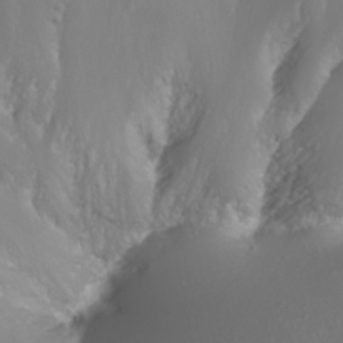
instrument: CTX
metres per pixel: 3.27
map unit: Nhu
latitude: -10.1039
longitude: -69.3481
